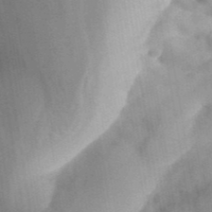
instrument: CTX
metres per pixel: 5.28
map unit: ANa
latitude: 41.7260
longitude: 52.1416
